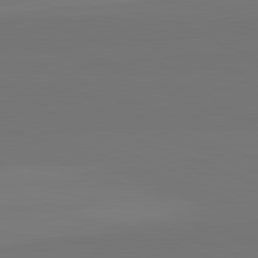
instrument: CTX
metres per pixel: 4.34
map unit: lApd
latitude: 82.6679
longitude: 155.7667
